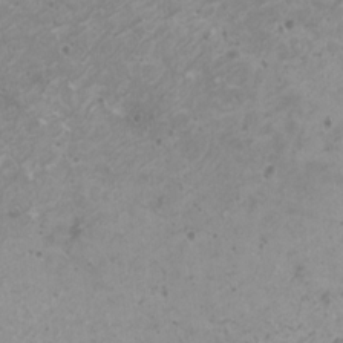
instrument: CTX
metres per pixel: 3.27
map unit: HNhu
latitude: -0.6897
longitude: 2.8407
